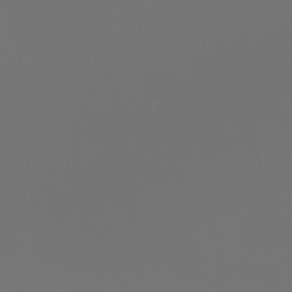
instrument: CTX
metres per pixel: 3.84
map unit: Nhu
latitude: -6.6329
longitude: -95.0648
